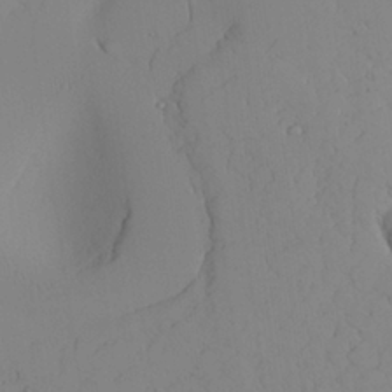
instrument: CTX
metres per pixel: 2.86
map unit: Aa
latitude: 26.3278
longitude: -136.9514
